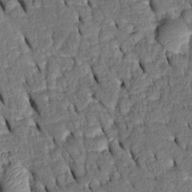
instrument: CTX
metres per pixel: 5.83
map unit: Htu
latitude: 0.7813
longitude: 149.4266
